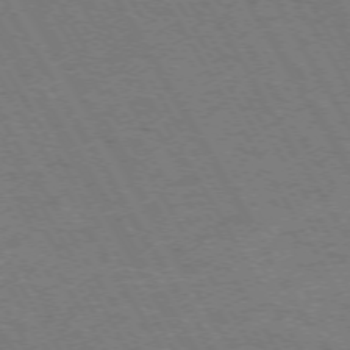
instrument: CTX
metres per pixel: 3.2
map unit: Hpe
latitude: -73.7666
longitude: 2.9541
